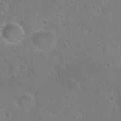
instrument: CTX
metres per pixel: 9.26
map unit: Hto
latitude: 23.3293
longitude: -48.7246
